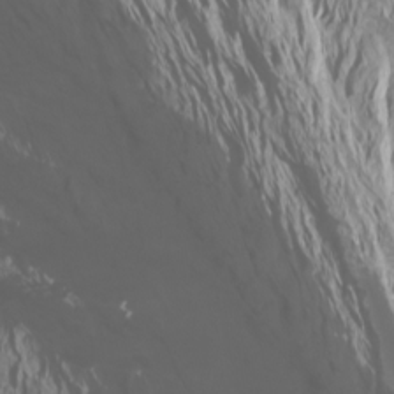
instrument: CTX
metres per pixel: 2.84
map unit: Htu
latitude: -4.4062
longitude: -72.7436
